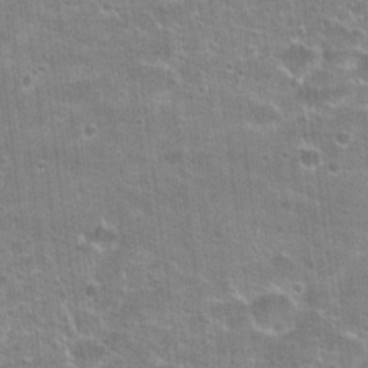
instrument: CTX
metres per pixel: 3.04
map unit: Hto
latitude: 21.4994
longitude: -42.6868
